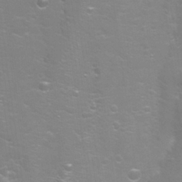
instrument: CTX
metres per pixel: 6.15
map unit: Nhu
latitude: 26.4412
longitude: -51.5371
